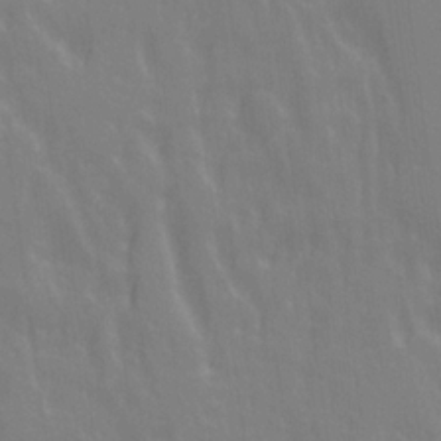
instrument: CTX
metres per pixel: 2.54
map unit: Ave
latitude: 20.9892
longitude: -134.1766
